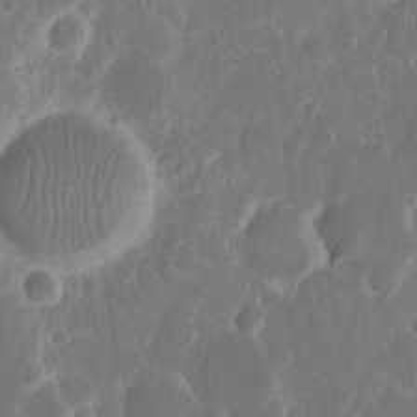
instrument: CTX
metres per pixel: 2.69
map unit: eHh
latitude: 11.8772
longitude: -71.8961
